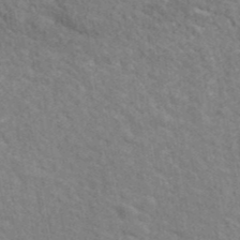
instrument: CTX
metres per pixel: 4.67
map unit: ANa
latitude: 41.7260
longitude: 29.1620
